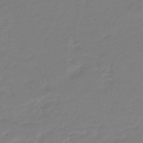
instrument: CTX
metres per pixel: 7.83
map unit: eHb
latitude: -46.1605
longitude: 88.3684
